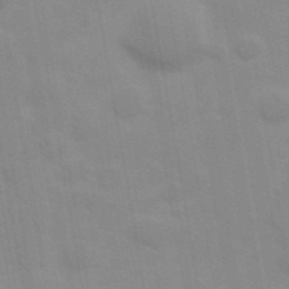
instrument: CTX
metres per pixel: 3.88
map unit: Hve
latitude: 31.2726
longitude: 150.0661
